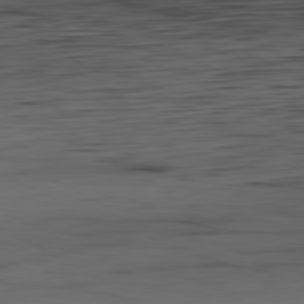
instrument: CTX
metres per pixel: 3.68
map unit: Hpe
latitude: -81.4077
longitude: 16.1984
